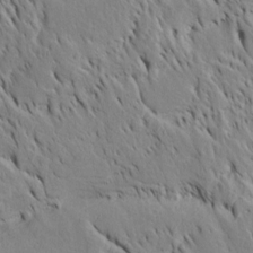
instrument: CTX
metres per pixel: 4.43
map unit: Htu
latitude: -4.4251
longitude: 151.8422
